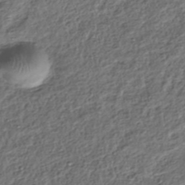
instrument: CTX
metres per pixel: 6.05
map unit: HNhu
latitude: -38.9164
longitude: 107.4833
